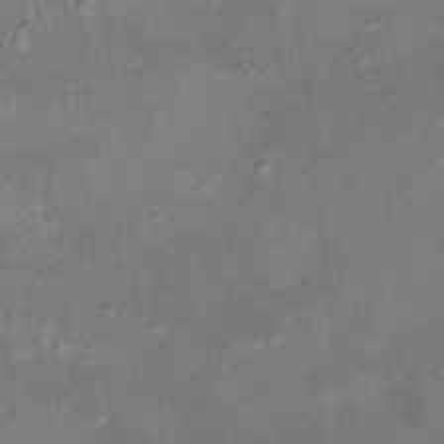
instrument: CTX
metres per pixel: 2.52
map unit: HNhu
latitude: 5.5182
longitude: 13.9745
